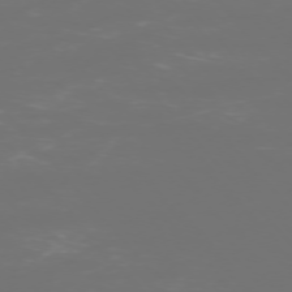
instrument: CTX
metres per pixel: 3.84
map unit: Ap
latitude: -75.5022
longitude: -76.3089
